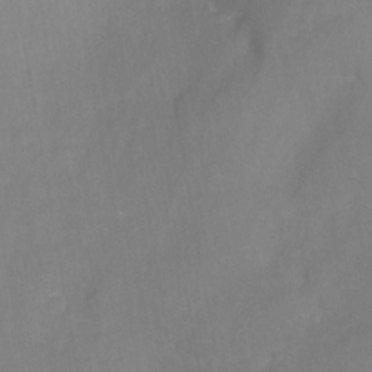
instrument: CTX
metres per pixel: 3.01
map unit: Nhu
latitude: -17.3699
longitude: -47.6127
